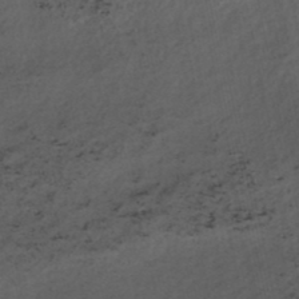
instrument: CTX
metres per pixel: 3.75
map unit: HNhu
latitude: -48.2173
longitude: 100.6140
